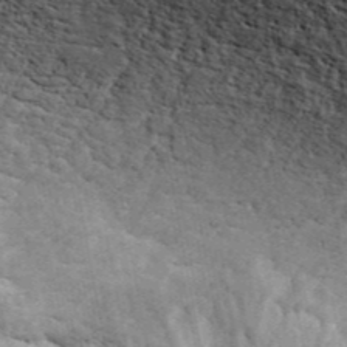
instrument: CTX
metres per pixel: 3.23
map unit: ANa
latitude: 45.2348
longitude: 46.8597
